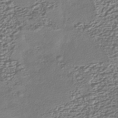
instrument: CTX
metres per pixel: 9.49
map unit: HNhu
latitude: -43.6154
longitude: 98.8597
